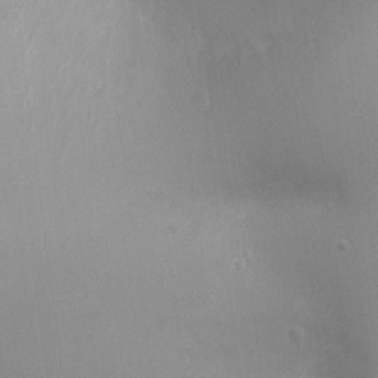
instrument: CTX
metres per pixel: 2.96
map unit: Ht
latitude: -5.5210
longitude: -24.9324
